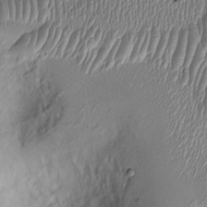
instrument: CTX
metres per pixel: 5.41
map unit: Ht
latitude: -1.7856
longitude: -14.5357
